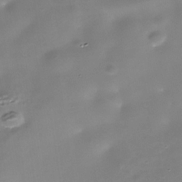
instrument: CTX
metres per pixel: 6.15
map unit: Nhe
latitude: -36.0283
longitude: -90.6113
